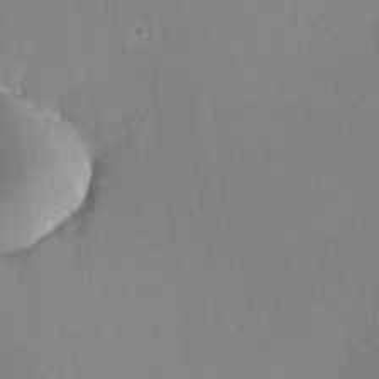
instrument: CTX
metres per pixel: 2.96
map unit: lHvf
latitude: -11.1809
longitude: -100.4601
